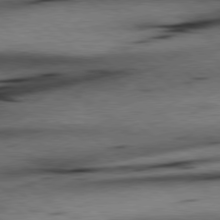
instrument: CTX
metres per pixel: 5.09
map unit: lApd
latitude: 79.0459
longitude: -141.0269
